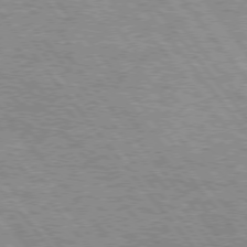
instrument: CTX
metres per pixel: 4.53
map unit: Hpe
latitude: 75.1214
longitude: -139.5938
